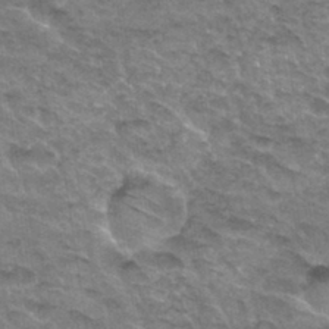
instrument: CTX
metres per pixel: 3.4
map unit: Hto
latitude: 33.0270
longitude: -46.8569
